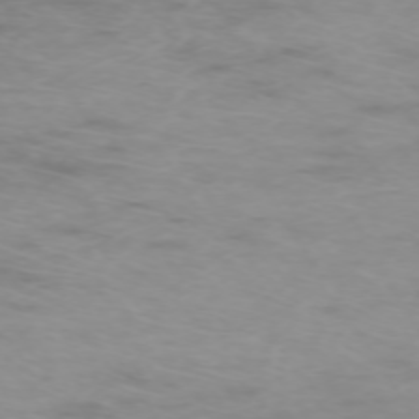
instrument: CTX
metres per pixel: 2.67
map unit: Hpe
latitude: -73.7100
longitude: 4.7841
